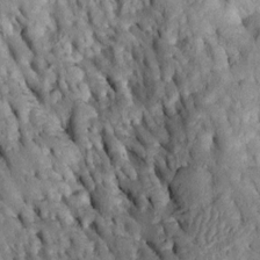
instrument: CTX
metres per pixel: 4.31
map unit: Htu
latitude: -2.0661
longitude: 151.0675
